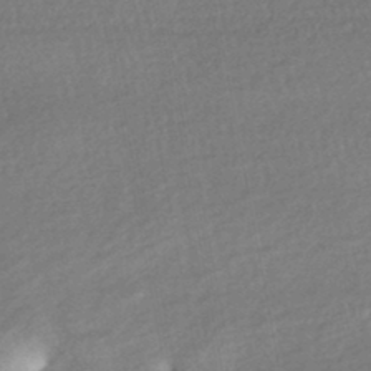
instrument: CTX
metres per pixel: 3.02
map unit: HNhu
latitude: -44.8597
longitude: 101.6532
